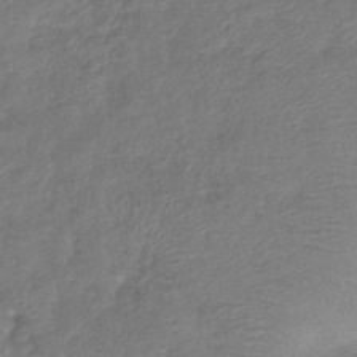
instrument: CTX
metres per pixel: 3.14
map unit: lHb
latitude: -42.0661
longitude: 80.8030
